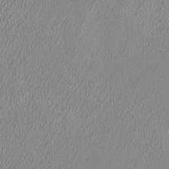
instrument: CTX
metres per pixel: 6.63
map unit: HNhu
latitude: -0.5763
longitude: -0.6112
